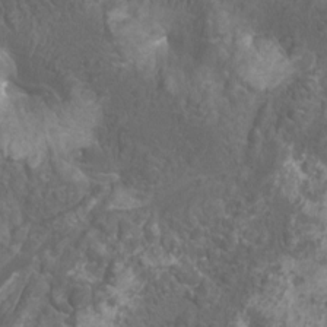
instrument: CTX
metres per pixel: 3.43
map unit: Htu
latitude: -10.9353
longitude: -74.2523
